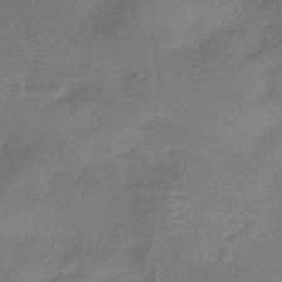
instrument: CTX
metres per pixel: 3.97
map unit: HNhu
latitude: -41.0297
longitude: 92.5952
